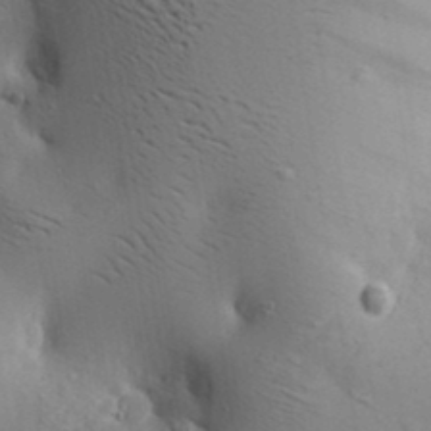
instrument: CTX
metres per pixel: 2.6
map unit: lAa
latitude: 19.4993
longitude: -140.3278
